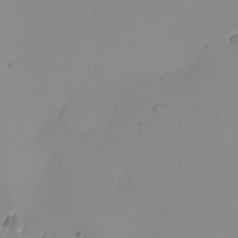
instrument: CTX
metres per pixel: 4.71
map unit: eHh
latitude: -9.5210
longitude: -66.1766
